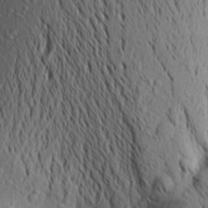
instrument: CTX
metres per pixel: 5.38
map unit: Aa
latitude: 18.8758
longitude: -148.3467
